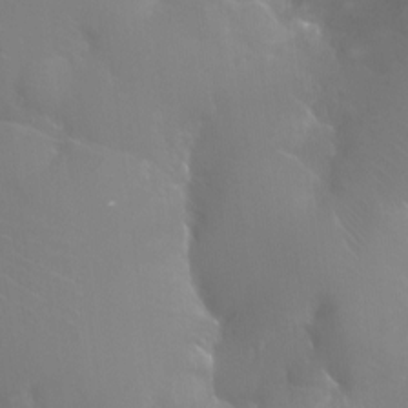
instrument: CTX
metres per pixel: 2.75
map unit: Ht
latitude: -11.2754
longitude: -44.8380
